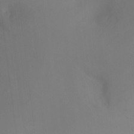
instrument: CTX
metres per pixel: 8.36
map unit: Ht
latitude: -7.2754
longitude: -27.9717
